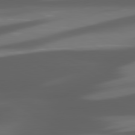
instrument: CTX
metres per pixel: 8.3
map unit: lApd
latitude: 80.4790
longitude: -144.7435
